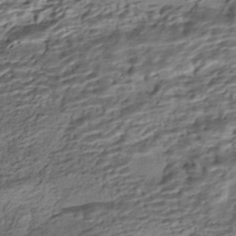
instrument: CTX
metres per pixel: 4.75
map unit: HNhu
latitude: -42.5573
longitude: 104.0094
